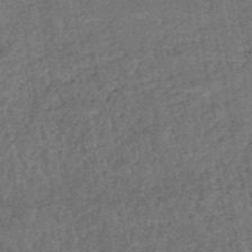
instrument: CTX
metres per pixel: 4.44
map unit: HNb
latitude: -51.5966
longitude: -49.5560
